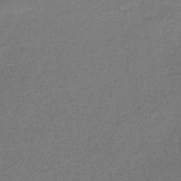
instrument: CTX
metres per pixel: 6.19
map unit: lHb
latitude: -45.6722
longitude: 57.3321
